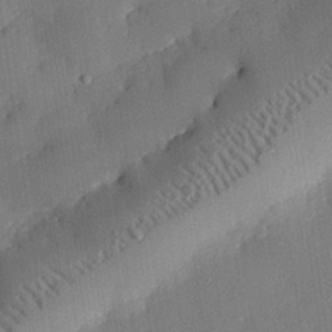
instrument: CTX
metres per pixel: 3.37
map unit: eHh
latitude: 29.2159
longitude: -82.0444
